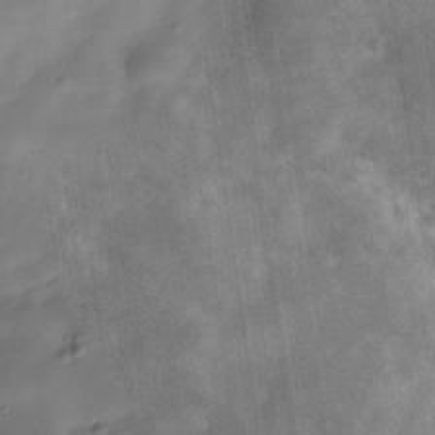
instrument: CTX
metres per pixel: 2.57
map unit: Hve
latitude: -29.7667
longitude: 92.1228
